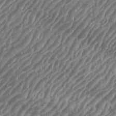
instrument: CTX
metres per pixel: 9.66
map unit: eHh
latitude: 35.8961
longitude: -134.4601
